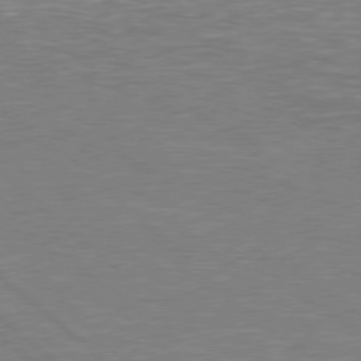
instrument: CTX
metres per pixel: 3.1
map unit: Hpe
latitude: 78.4979
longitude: -123.4426
